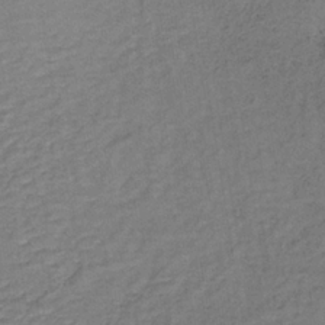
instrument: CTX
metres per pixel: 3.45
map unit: lHb
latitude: -35.1620
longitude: 65.5021
